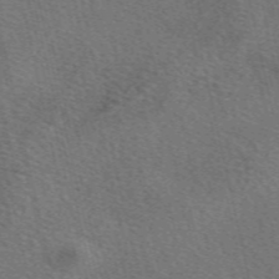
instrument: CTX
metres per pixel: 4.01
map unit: eAb
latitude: 50.8758
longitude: 110.2928
